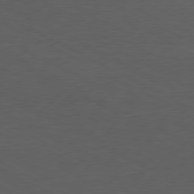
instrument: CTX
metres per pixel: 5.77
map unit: Ap
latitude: -77.2376
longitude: -74.6491
